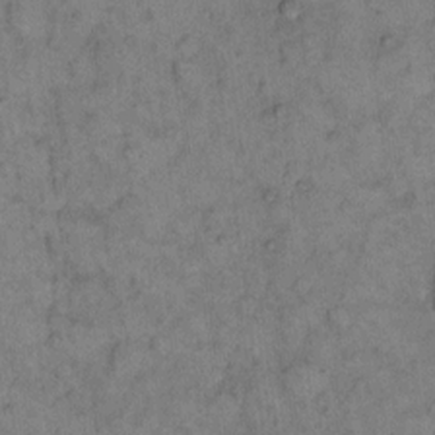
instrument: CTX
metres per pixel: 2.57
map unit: eHh
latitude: 15.3860
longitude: -65.2348
